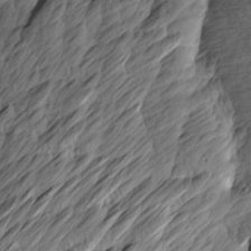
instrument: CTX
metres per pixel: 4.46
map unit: Htu
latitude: -3.6154
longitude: -175.8206
